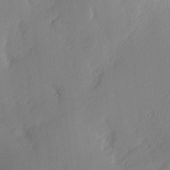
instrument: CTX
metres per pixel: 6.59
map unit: Nhu
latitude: 2.1389
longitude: -75.7828
